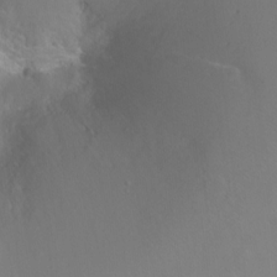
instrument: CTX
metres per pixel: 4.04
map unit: Nhu
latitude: -6.3873
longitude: -47.9528
